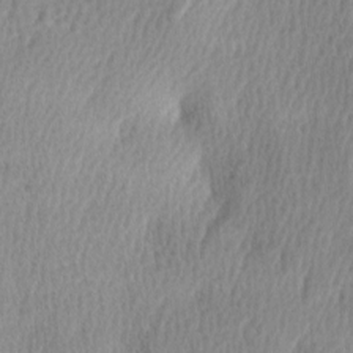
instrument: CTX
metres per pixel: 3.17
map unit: lAa
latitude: -4.3684
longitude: -121.5560
